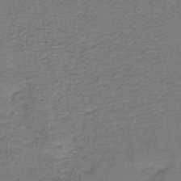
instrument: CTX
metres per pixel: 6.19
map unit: lHb
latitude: -38.5763
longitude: 57.6344
